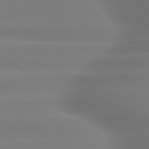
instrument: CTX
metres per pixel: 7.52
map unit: lApd
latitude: 79.5182
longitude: -134.1389
